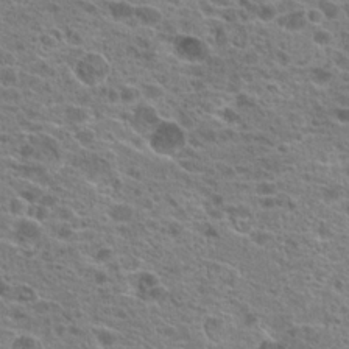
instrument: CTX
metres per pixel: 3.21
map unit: Hto
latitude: 20.4979
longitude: -41.6127
